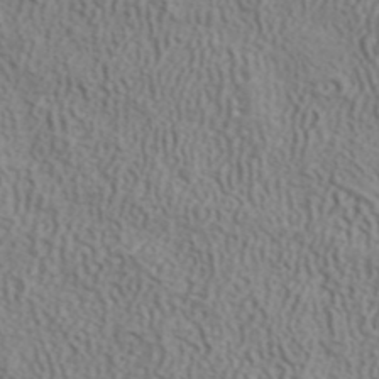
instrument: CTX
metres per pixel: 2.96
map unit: ANa
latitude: 42.6868
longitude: 35.2187
